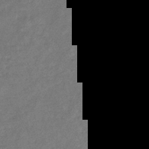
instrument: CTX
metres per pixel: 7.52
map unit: eHb
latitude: -33.5022
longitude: 73.7288
